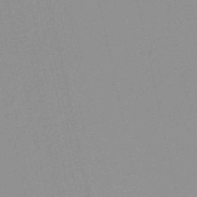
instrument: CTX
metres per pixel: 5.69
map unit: HNb
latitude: -52.0661
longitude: -51.1025
